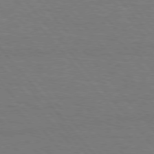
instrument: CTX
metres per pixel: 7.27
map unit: Hpe
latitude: 75.9339
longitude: -137.6316
